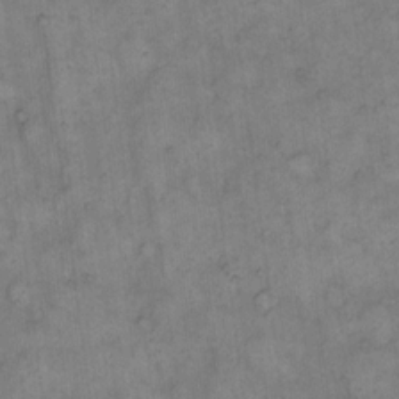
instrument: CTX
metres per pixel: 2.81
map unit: eHh
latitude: 13.7828
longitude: -65.2537
